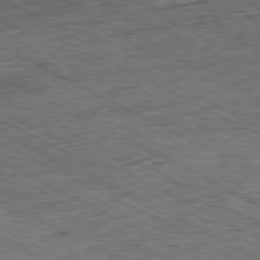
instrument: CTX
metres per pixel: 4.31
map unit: Ap
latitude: -80.6141
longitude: -84.7057
